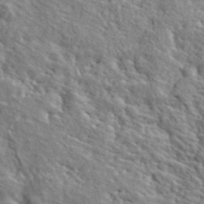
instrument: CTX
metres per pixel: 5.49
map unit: lHvf
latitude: 40.7057
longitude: -86.7057
